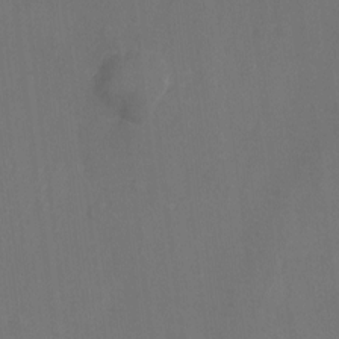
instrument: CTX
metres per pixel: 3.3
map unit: Hto
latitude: -10.3495
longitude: -36.6680
